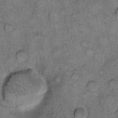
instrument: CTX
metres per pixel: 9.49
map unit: eHh
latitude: 10.8380
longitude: -63.5560
